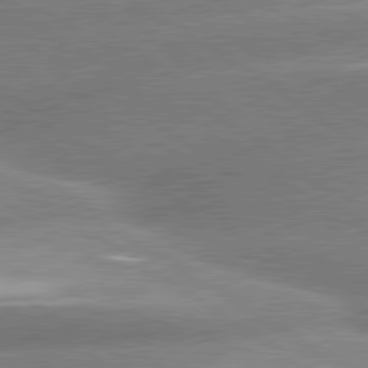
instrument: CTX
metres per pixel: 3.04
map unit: lApd
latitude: 80.1011
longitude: -153.9717
